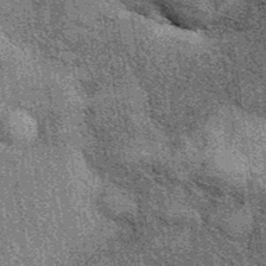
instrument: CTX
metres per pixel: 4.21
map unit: eAb
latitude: 38.9703
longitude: 107.3887
